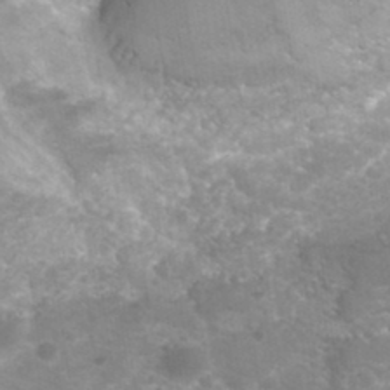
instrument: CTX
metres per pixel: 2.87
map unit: Hto
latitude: 33.8205
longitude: -39.8772
